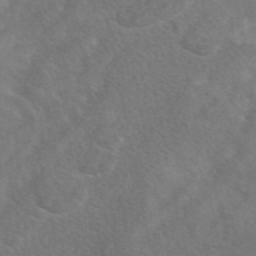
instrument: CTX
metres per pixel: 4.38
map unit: eAb
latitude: 48.4412
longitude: 118.3684
